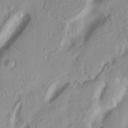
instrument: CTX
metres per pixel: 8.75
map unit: Nhu
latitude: 19.5749
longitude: -77.1025
